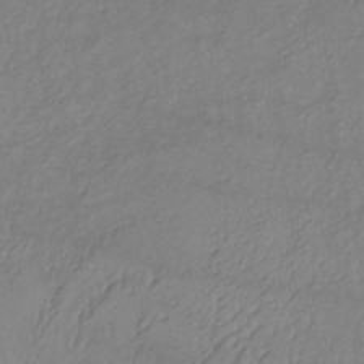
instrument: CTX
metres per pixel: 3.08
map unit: lHb
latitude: -34.6141
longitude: 71.5588
